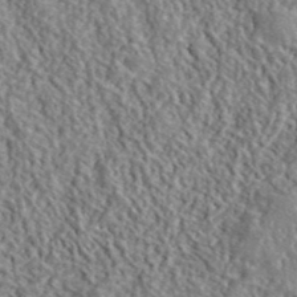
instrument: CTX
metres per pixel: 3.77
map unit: ANa
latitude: 41.4048
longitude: -86.5168
